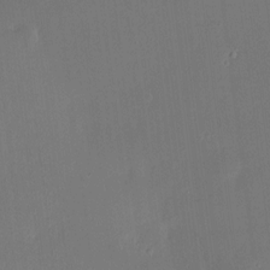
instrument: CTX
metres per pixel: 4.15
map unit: HNhu
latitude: 5.7639
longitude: 12.4062
